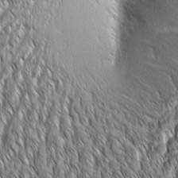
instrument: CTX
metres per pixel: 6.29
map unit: Aa
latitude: 8.0444
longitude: -132.1011
